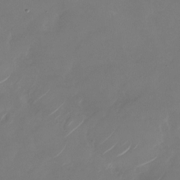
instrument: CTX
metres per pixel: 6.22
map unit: Nhu
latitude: -28.7841
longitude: -71.6694
